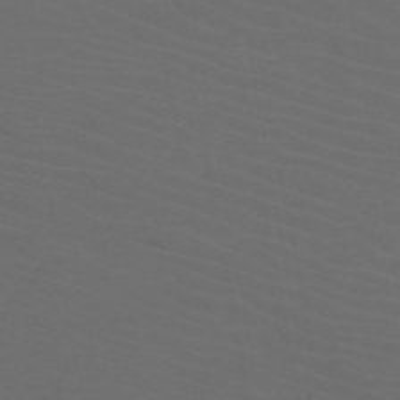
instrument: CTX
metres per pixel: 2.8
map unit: HNb
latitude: -49.7478
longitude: -46.1956
